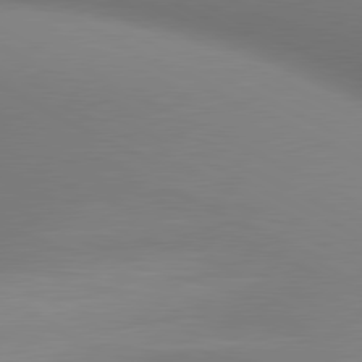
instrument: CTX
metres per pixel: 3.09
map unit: lApd
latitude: 80.6868
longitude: 132.0283
